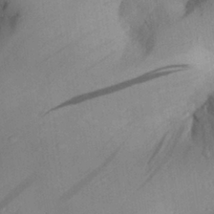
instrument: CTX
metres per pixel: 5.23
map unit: Aa
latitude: 29.3104
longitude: -133.8017
